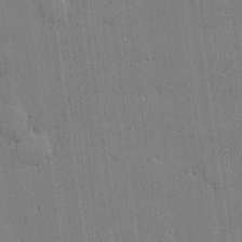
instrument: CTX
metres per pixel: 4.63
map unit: lHvf
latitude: 21.0459
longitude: 143.0675
